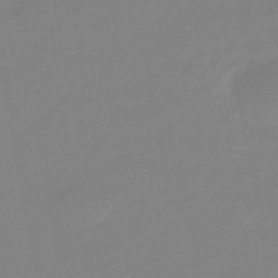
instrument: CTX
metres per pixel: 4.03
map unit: eHb
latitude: -45.4077
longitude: 88.1606
